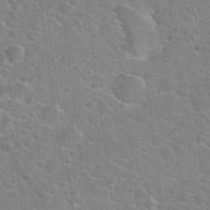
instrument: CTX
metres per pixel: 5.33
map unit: Hto
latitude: 22.4601
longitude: -44.8947
